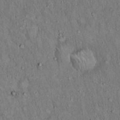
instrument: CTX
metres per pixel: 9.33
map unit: Hto
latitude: 15.4616
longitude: -58.7813
